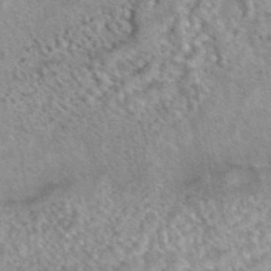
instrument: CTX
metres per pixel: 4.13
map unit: eAb
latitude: 44.4979
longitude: 109.1431
